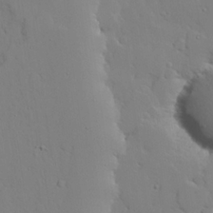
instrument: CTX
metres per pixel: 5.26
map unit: lAvf
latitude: 24.2144
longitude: -109.6882
